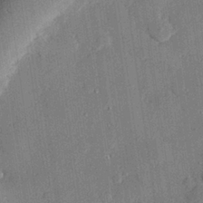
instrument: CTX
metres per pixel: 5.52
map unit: eHh
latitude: 27.9528
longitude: -81.8583
